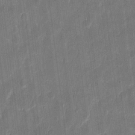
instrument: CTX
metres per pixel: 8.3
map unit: eHh
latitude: 11.6505
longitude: -70.1956
